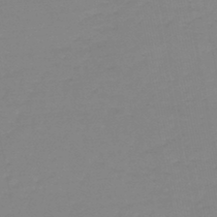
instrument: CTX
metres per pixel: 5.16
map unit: lHb
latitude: -44.7463
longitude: 62.9163
